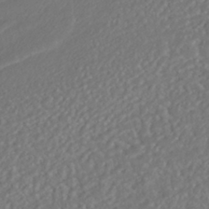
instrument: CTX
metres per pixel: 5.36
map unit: ANa
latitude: -41.9178
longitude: 108.5007
